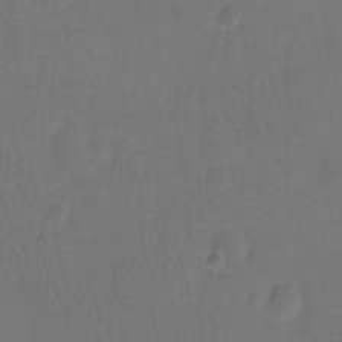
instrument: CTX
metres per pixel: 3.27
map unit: Hto
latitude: -12.1606
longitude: -39.8961
